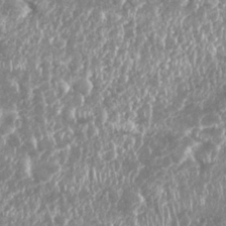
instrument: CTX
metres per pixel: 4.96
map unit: Nhu
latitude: 26.3656
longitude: -61.1592
